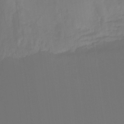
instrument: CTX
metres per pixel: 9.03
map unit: HNhu
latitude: -27.0108
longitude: 73.7100
